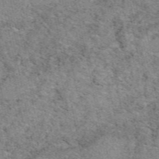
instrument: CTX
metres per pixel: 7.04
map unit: eAb
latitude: 49.4237
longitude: 114.1606
